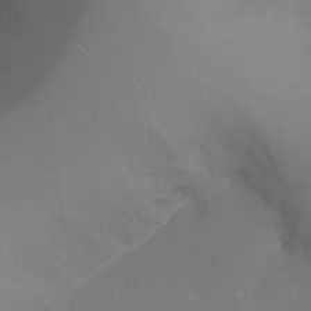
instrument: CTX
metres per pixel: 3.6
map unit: Ht
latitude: -16.8786
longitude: -41.6504
